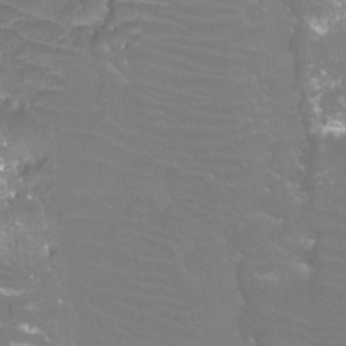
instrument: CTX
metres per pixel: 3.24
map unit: Htu
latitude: -12.7085
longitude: -71.2915
